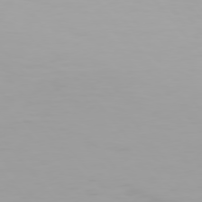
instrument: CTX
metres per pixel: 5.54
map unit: Hpe
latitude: 76.1766
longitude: -142.3656
